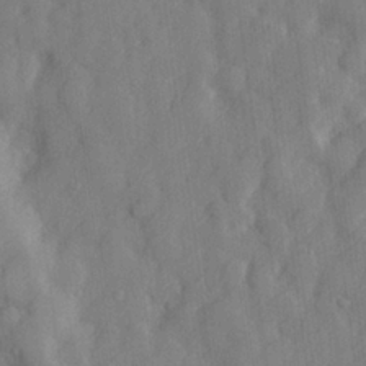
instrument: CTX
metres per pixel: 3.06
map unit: lHvf
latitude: 24.3467
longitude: 143.0108
